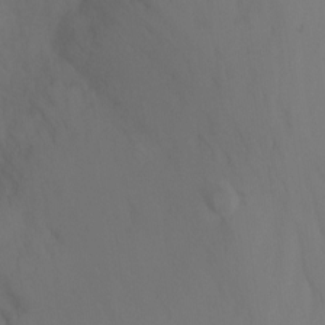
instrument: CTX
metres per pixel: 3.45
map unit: Nhu
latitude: -13.7100
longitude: -51.9339
